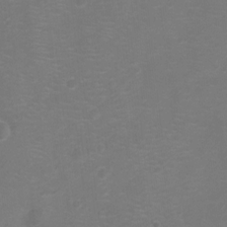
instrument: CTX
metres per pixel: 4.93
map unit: Ht
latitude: -7.1998
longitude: -21.4616
